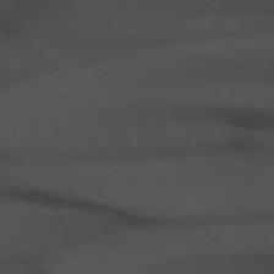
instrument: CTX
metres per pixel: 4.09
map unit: Hpe
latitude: 76.4979
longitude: -157.6316
